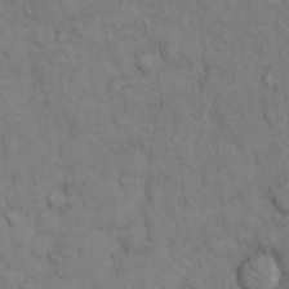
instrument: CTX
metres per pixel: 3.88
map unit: Hto
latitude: 12.9136
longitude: -59.7072
